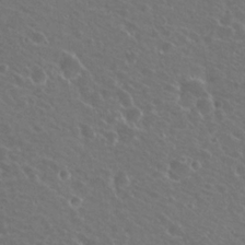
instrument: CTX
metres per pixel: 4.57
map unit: Hto
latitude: 22.4601
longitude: -30.9325
